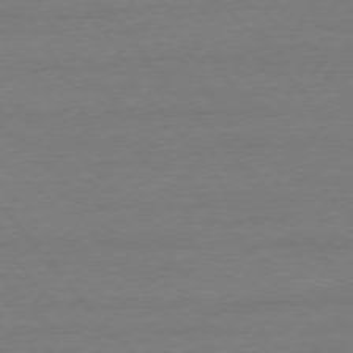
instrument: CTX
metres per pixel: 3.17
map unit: Ap
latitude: -75.9178
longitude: -93.6316
